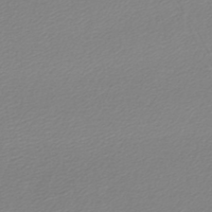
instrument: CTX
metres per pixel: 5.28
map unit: lHb
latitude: -44.8219
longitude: 76.5574
